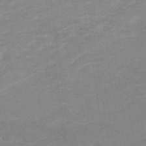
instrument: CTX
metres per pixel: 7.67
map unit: HNb
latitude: -54.4062
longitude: -48.4412
